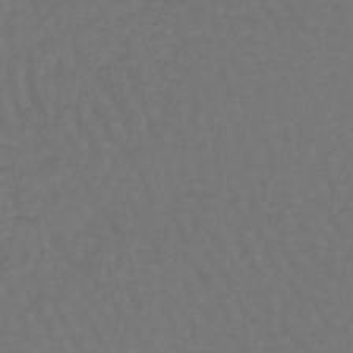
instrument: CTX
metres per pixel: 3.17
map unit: lHb
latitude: -42.6707
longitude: 65.2187
